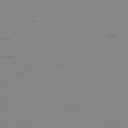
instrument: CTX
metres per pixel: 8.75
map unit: Ap
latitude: -77.7856
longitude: -66.0444
